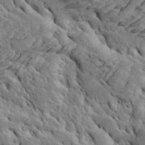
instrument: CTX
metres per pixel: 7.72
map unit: Htu
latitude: -4.7841
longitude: 153.4832
